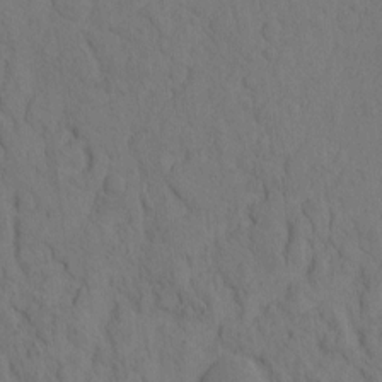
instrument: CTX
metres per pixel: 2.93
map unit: eHh
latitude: -1.2565
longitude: 17.9556
